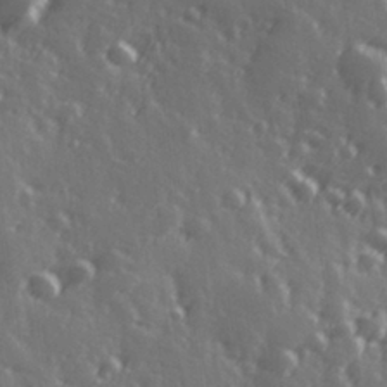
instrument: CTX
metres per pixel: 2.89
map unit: Hve
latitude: 27.8583
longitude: 146.8786
